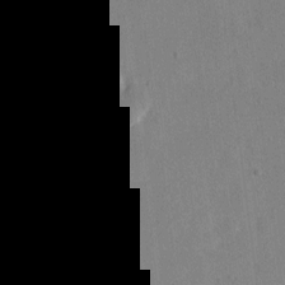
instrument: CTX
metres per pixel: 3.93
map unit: eHh
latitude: 11.3671
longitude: -69.5938
